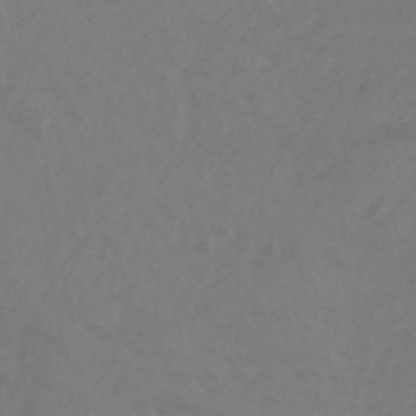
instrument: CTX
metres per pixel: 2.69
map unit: HNhu
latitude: -43.7666
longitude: 89.5399
